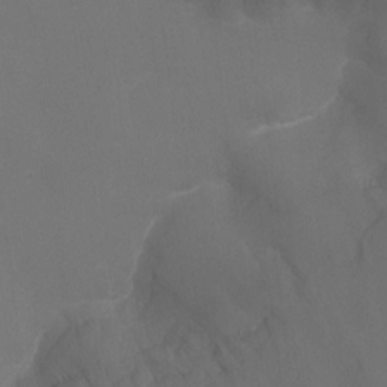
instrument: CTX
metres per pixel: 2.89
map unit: Nhu
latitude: -11.1053
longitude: -33.5371
